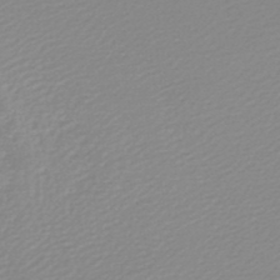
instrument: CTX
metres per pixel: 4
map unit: lHb
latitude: -48.0472
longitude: 65.8800
